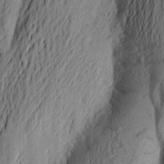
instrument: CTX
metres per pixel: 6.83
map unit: Aa
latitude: 23.9906
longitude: -149.0647
